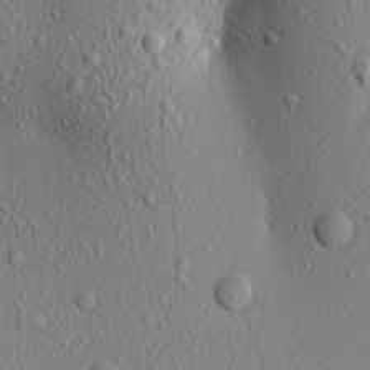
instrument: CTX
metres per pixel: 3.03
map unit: Aa
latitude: 17.2537
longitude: -147.6694
